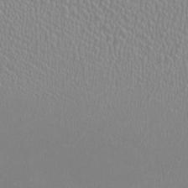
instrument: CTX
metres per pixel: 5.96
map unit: HNhu
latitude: -1.1243
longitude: 0.1417
